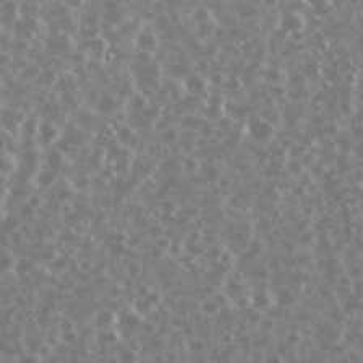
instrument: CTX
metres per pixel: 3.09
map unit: eHh
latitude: 34.4979
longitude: -60.7246
